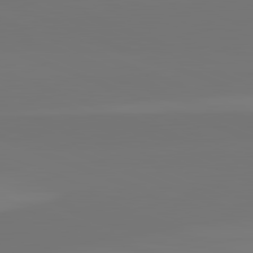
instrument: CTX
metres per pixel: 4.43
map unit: lApd
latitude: 82.5923
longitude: 155.4455
